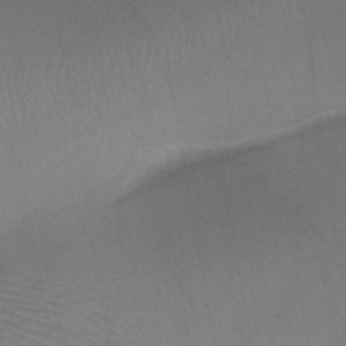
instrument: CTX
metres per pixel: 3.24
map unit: HNb
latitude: -46.0472
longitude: -40.7246
